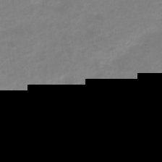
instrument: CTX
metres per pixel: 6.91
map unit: Nve
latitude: -21.2376
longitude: 107.2943
